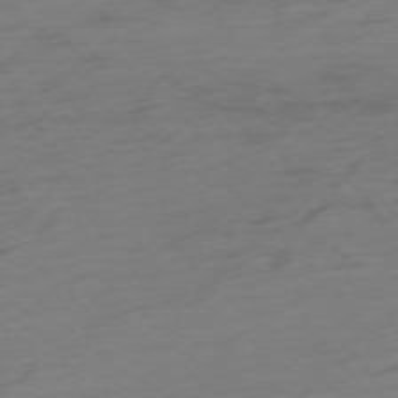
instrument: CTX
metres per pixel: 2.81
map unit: Hpe
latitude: -75.7289
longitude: -12.1200
